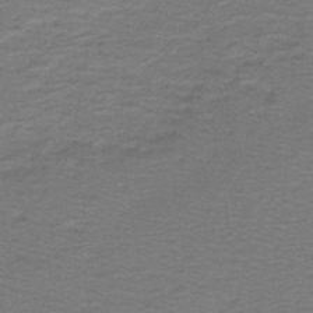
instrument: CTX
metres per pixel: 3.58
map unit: lHb
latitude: -41.8611
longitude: 53.8800
